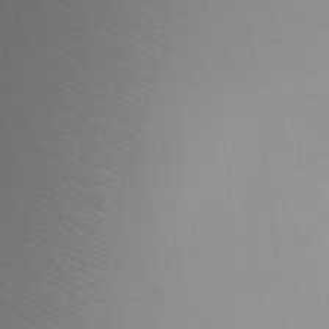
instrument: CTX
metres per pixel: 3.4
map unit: Ht
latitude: 0.6490
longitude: -35.2726
